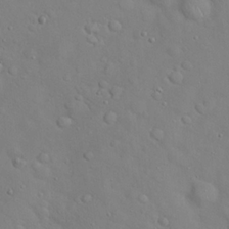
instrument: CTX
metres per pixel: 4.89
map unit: Hto
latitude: 18.3467
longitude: -53.5938
